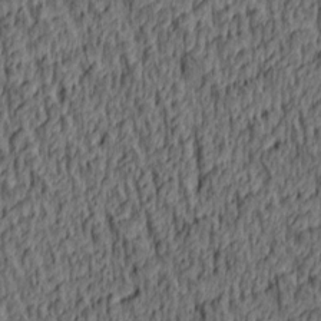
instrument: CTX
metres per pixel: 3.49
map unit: lAa
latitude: 4.5168
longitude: -114.9324
